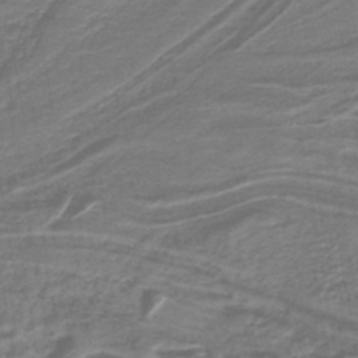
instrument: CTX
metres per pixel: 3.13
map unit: lHb
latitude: -41.7477
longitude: 52.9541
